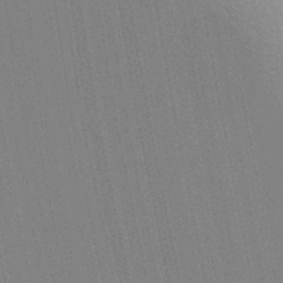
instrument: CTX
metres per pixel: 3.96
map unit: Aa
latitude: 29.1592
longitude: -147.5938
